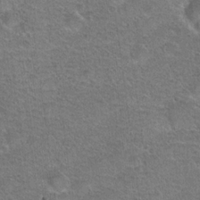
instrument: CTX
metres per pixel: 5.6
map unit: Hto
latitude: 23.1592
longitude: -49.4615
